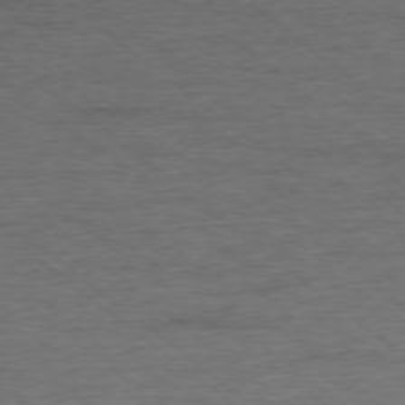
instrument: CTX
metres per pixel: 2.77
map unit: Ap
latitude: -78.2361
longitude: -92.4034
